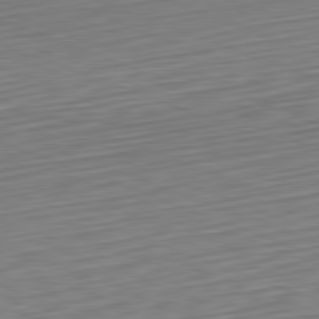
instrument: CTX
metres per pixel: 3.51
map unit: Hpe
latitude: -82.3306
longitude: 15.3321
